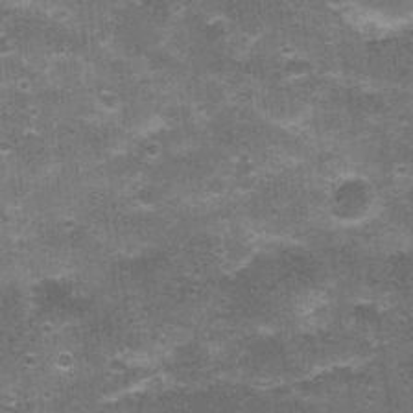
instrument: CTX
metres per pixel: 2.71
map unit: Nhu
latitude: 2.5357
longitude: -17.1403
